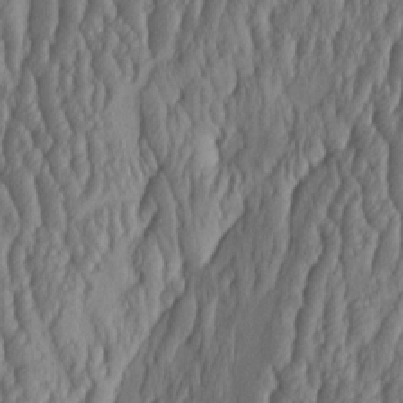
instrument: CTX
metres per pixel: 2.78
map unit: HNhu
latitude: -1.7856
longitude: 13.4266
